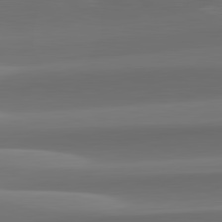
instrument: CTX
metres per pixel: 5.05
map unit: lApd
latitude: 82.2522
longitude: -162.8758
